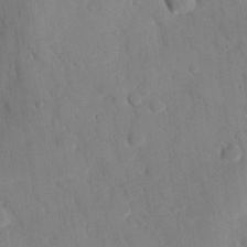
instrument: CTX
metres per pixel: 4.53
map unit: eHh
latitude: 26.9514
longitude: -79.5938
